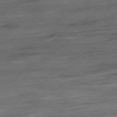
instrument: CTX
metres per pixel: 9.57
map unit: Hpe
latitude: -78.8597
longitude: -19.4993
